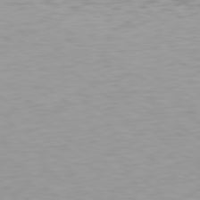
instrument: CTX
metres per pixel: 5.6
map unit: Hpe
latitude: 78.5546
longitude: -169.4993
